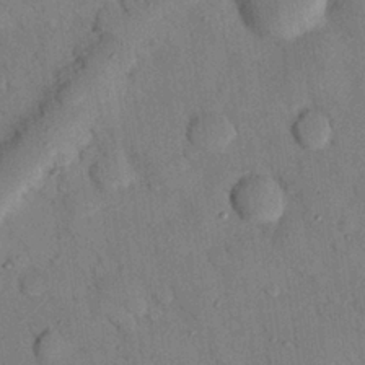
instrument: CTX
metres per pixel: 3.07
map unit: eHh
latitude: 26.2901
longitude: -75.9906
